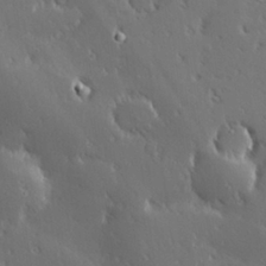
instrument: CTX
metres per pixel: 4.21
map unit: Hve
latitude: 27.7261
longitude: -93.2159
